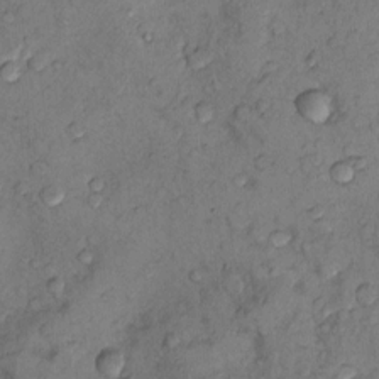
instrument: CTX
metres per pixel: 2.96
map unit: Nhu
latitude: 9.2726
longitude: -25.4048
